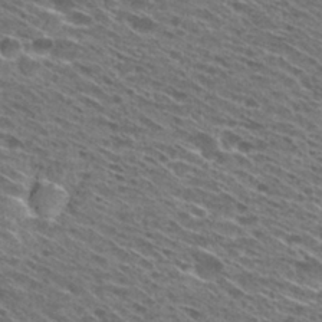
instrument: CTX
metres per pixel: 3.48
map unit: Hto
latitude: 29.1592
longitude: -46.0633
